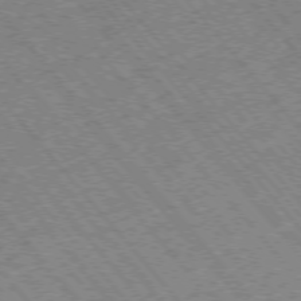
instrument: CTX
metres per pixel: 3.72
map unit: Hpe
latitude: -76.1606
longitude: -20.1200
